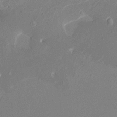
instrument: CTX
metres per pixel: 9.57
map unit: HNhu
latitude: 7.7450
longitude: -5.6127
